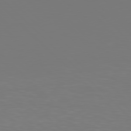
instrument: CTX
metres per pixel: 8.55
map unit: Hpe
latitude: 78.1389
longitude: -167.0269
